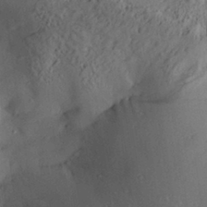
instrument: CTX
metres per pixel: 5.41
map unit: Aa
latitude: 29.1781
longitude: -135.7260
